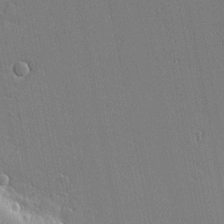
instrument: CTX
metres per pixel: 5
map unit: eHh
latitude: -4.4251
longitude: -80.7435
